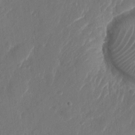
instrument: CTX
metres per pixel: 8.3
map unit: Nhu
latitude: -28.1984
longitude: -66.0444
